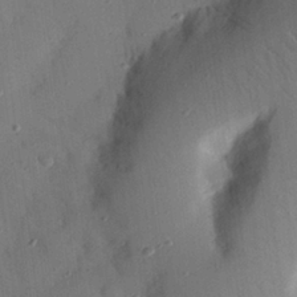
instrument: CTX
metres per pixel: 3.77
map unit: Nhu
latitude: 25.2914
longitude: -73.0270
